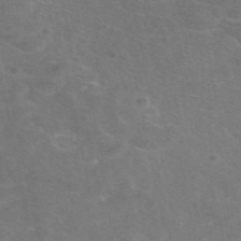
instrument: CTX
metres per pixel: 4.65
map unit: eAb
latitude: 47.6505
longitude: 115.6722
